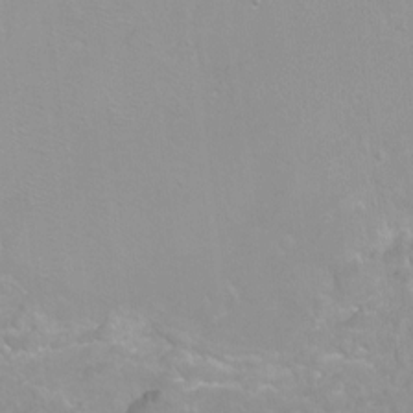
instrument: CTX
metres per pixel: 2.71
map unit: Nhu
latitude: -6.8030
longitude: -47.2537
